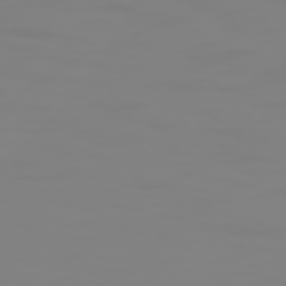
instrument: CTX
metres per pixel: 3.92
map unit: Hpe
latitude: 74.1389
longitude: -127.1592
